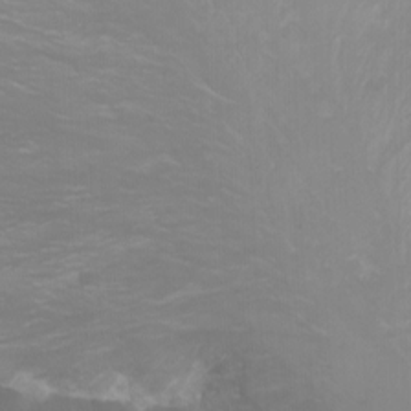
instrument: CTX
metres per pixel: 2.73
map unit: Nhu
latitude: -11.3132
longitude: -65.4048
